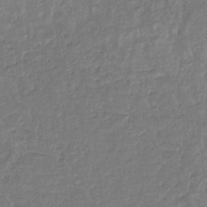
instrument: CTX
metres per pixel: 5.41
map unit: eHb
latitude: -34.8030
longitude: 77.0486
